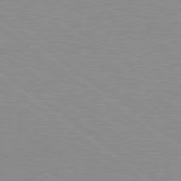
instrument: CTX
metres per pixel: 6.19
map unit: Hpe
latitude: 78.8380
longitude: -122.1956
